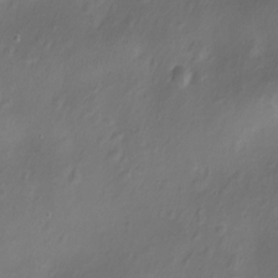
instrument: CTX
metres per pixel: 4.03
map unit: Nhu
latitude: -11.4454
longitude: -35.8961
